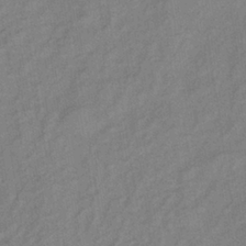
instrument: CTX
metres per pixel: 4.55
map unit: lHb
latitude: -37.2187
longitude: 71.0109
